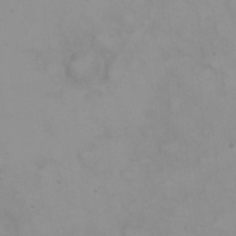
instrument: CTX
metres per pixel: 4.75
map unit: eHh
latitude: 23.0269
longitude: -60.6490
